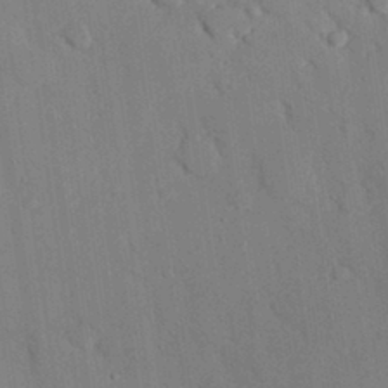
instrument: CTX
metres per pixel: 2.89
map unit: eHh
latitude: 27.0270
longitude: -79.8773
